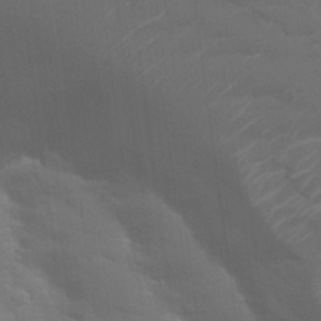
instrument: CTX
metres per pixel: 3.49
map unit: Nhu
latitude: 26.4979
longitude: -51.8772
